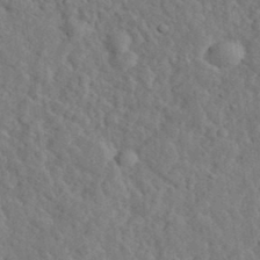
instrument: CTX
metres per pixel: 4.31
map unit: eHh
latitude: 34.7057
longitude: -78.3845
